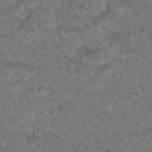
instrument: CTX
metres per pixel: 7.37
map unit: Hto
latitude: 19.2726
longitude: -35.3859
